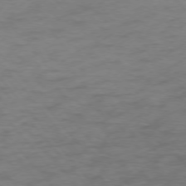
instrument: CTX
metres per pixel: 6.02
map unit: Ap
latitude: -76.2739
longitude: -70.4979
